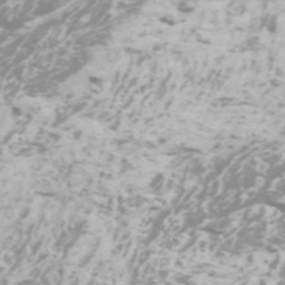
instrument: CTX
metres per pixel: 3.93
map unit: Htu
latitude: -5.3698
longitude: -72.8191
